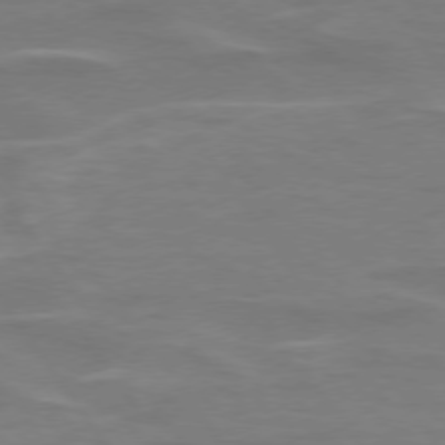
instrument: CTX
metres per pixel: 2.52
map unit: lApd
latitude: 74.8191
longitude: -61.7827
